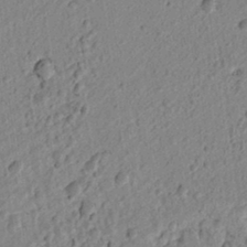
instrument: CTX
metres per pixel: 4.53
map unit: lAvf
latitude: 6.7246
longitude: 165.8234
